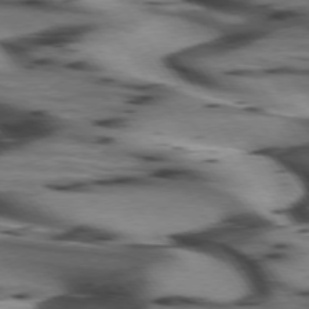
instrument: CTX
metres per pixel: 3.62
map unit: lApd
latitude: 74.9325
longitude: -64.1578
